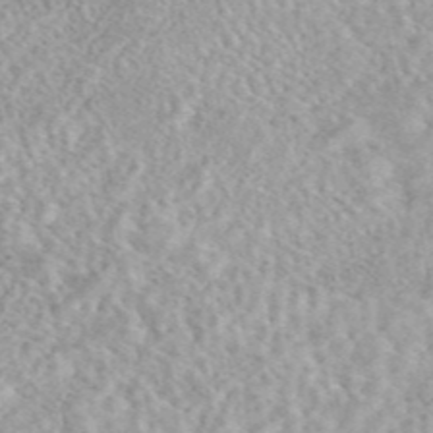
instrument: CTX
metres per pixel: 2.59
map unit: eAb
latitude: 44.1766
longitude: 109.1242
